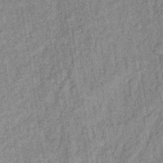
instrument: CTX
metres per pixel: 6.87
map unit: lHb
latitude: -35.6911
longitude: 63.8989
